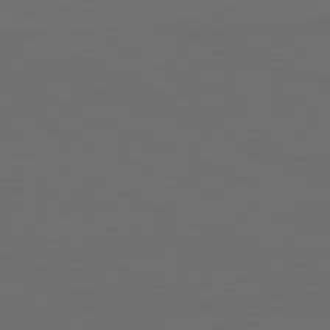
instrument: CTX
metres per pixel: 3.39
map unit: Hpe
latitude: -81.9556
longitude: 20.1794
